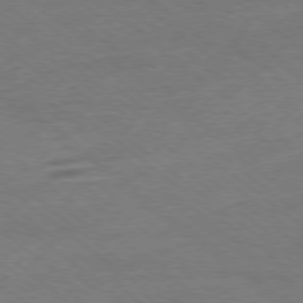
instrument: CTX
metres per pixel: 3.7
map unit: Ap
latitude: -78.8597
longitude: -100.9892
